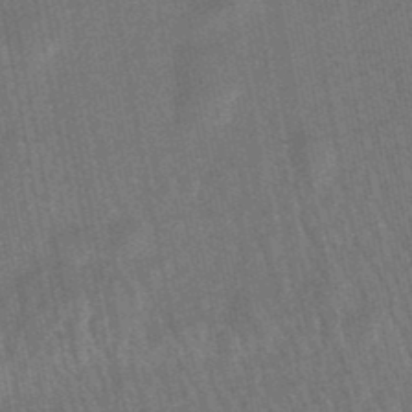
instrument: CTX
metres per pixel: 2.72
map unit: lHb
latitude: -49.2376
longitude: 71.7856
